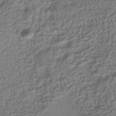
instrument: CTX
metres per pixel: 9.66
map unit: HNhu
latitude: -42.5762
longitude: 94.6707
